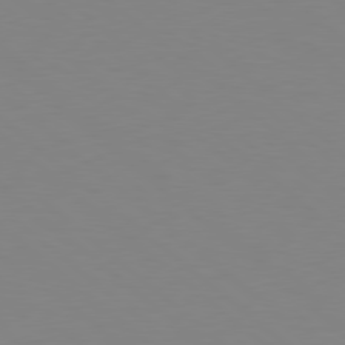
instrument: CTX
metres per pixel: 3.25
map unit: Hpe
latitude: 78.6491
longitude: -165.4804
